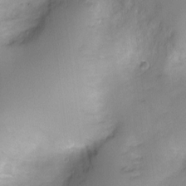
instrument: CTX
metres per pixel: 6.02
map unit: Ht
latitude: -5.6533
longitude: -20.7813
